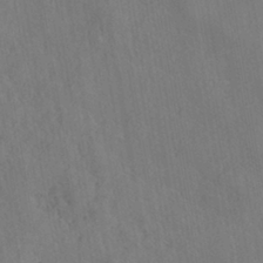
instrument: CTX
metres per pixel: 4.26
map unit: HNhu
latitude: -39.5777
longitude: 107.0865
